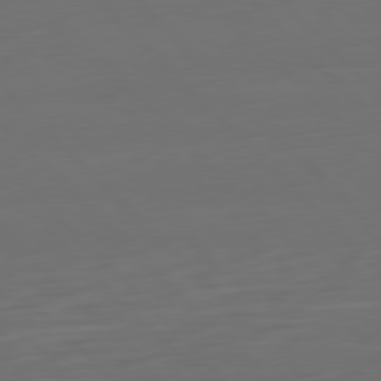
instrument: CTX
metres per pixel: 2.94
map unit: Ap
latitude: -79.7666
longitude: -55.6883
